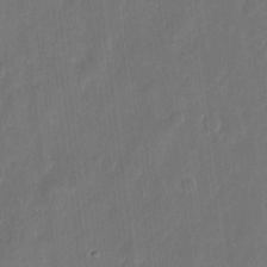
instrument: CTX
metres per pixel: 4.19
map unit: eHh
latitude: 10.3278
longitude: -70.7057
